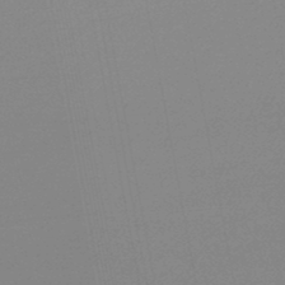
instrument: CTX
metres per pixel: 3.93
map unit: lHb
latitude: -46.1605
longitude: 69.2942
